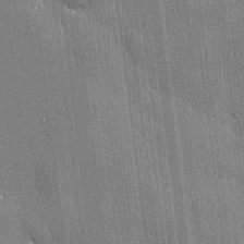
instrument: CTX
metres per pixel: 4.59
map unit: lHvf
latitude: 20.4979
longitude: 141.6344
